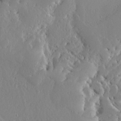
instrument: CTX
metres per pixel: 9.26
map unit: Ave
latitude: 12.7624
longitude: -136.1578
